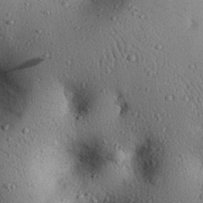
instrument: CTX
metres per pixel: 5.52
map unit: eHh
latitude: 25.5749
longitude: -76.6112
